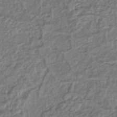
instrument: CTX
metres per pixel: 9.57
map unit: lHb
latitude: -41.0864
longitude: 62.2361
